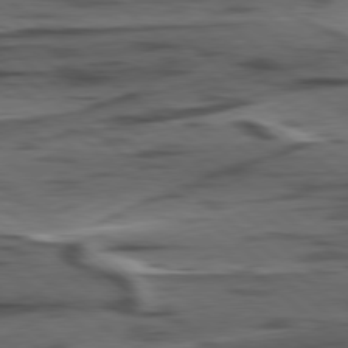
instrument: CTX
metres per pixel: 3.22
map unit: lApd
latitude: 78.8002
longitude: -49.6883
